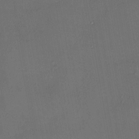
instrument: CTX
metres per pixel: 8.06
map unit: HNhu
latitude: 4.8569
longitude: 14.3118
